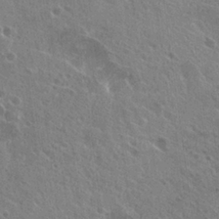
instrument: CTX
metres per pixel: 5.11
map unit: Hto
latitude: 24.9135
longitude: -39.2159
